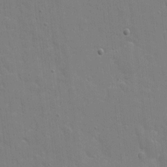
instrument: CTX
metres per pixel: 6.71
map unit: eHh
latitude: 5.9717
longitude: -67.3292
